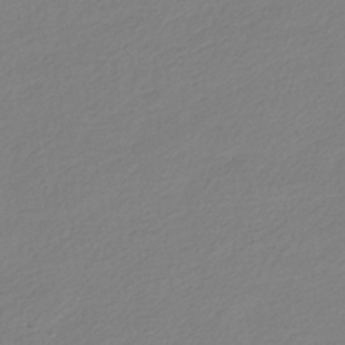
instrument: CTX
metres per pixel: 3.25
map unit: HNhu
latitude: -41.2565
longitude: 96.8975
